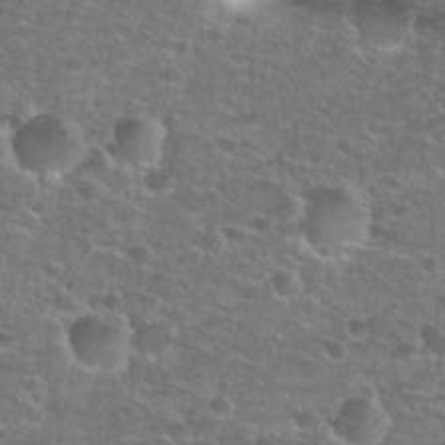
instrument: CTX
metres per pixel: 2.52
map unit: Hto
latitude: 25.6316
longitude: -49.6883
